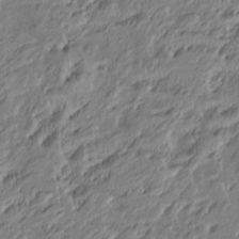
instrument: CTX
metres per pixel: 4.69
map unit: Htu
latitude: -6.7652
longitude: 174.9919
